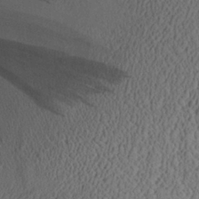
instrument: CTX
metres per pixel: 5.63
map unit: Aa
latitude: 29.0458
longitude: -135.8394
